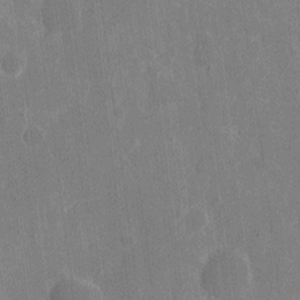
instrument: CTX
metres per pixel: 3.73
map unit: eHh
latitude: 5.3859
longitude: -67.0836
